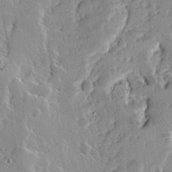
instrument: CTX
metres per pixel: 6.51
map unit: Ave
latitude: 12.8380
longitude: -138.1578
